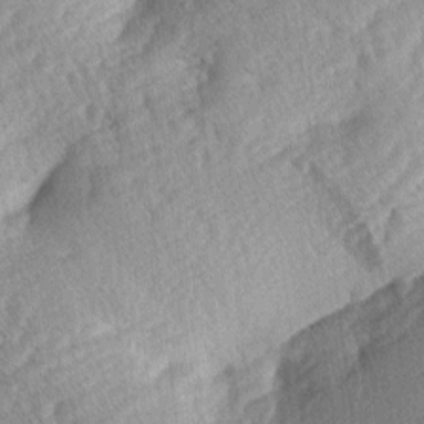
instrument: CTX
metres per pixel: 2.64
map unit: lAa
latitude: -4.1228
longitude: -127.4238
